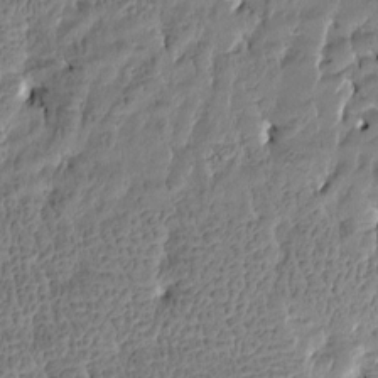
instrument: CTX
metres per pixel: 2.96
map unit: Htu
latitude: -4.1605
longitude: 176.5385
